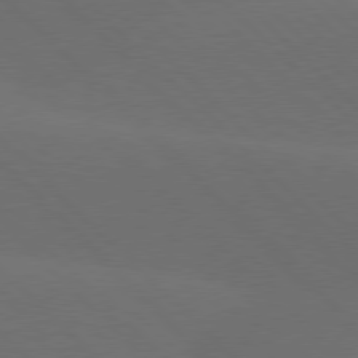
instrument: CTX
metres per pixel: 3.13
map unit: lApd
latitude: 77.7449
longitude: -52.9703
